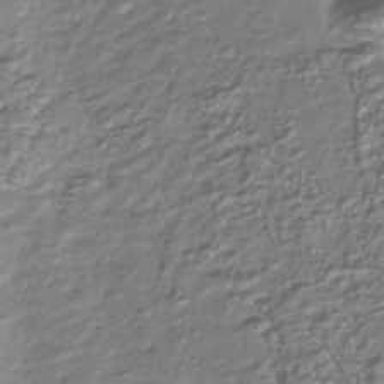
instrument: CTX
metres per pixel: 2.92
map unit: Nhu
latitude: -39.8800
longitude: -82.1199
